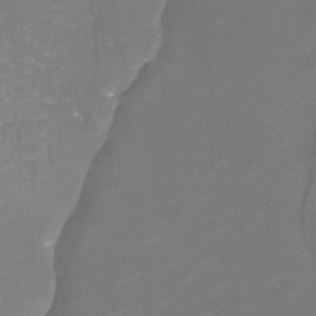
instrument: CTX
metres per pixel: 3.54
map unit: Htu
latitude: -12.8597
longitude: -47.0459
